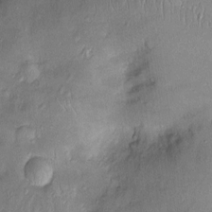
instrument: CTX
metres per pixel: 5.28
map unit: Htu
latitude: -5.4643
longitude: 157.9745
